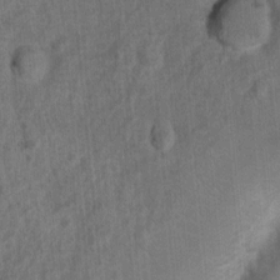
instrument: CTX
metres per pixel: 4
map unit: Nhu
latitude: 6.5357
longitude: -23.2159
